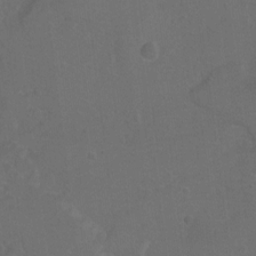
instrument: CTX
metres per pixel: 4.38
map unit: Ht
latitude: 0.0255
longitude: -38.4979
